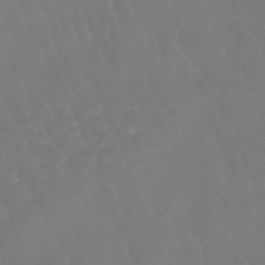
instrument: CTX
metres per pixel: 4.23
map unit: eHb
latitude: -46.4818
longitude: 79.7099
